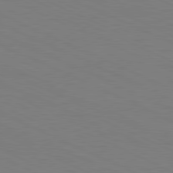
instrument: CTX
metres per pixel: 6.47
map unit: Ap
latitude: -82.1228
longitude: -71.0269
